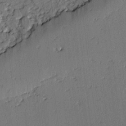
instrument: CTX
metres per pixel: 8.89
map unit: lAvf
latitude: -2.9730
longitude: -106.7057
